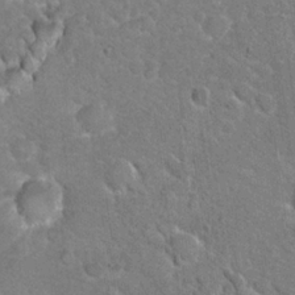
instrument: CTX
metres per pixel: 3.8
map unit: Hto
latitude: 20.7813
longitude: -48.6490
